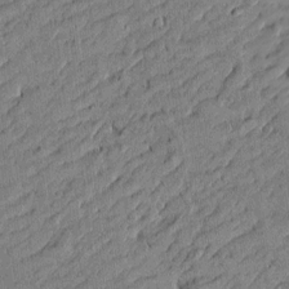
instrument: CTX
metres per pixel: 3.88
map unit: Htu
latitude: -6.2172
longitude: 177.4832
